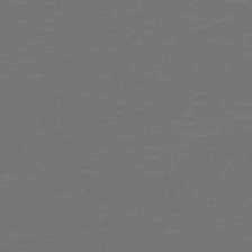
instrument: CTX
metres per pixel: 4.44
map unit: HNb
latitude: -47.9745
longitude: -44.5357
